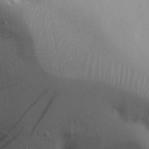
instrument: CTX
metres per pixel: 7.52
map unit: Nhu
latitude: 19.6127
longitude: -73.8017
